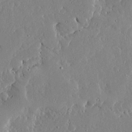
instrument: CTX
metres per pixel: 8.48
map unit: Ave
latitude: 16.5357
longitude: -139.4993
